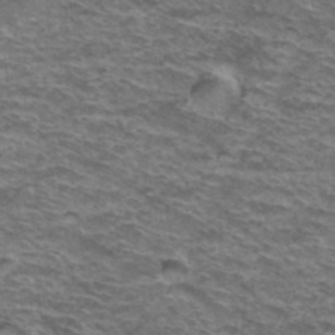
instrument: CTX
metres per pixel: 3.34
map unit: Hto
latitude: 38.1956
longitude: -41.8772
